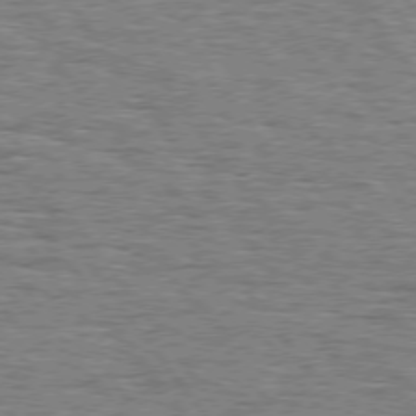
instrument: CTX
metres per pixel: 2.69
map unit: Hpe
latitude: 74.8191
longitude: -138.4790
